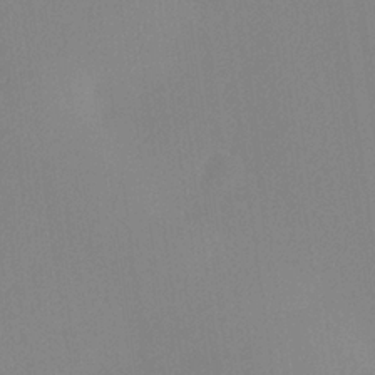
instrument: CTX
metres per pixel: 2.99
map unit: lHvf
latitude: 24.5734
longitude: 140.6896
